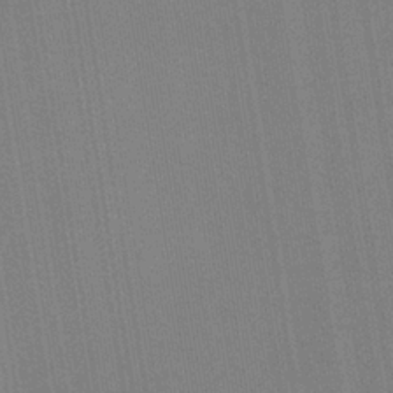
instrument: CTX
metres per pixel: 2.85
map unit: HNb
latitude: -34.1417
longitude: 54.8219
